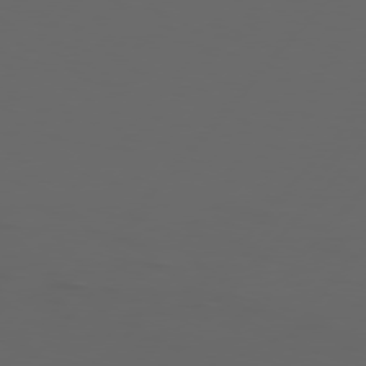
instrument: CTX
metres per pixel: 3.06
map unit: Hpe
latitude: 76.7057
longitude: -139.8394
